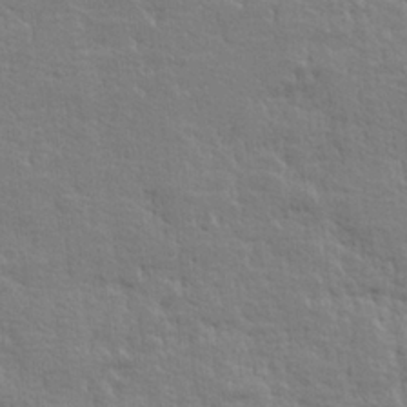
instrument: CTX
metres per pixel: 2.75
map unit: lHvf
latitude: 24.9891
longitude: 143.7477
